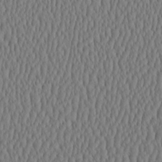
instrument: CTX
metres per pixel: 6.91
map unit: HNhu
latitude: -3.7477
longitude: 13.5021
